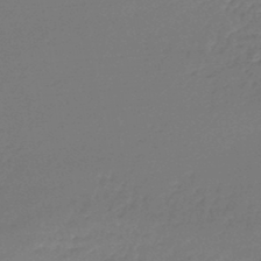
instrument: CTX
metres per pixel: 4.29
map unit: lHb
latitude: -45.8422
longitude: 63.0486
